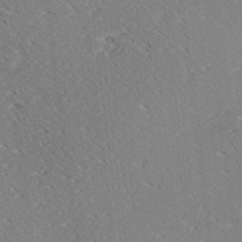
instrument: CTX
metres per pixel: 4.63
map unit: Ave
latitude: 18.4790
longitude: -139.8205
